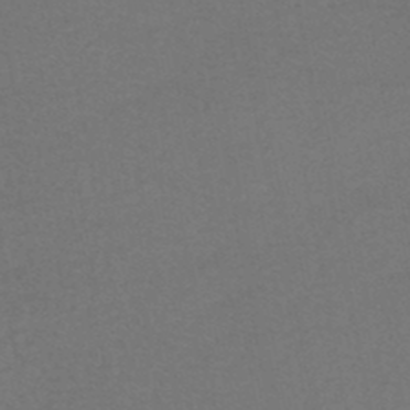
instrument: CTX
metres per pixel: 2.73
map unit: HNhu
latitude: -49.1431
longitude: 100.2739
